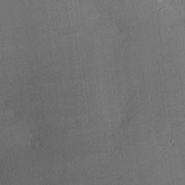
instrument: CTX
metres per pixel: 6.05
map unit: Hve
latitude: 18.1577
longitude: 150.4440
